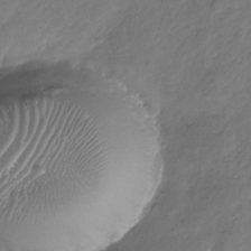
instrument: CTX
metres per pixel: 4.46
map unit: Nhu
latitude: -28.5385
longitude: -72.1767
